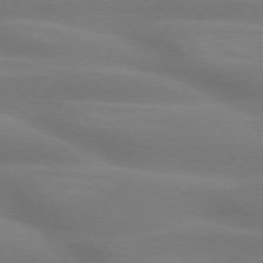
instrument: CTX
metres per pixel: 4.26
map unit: lApd
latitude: 73.9339
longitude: -48.3656
